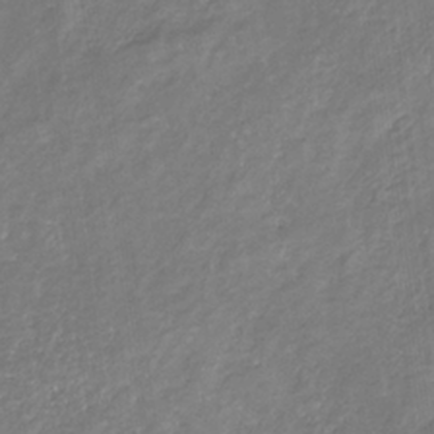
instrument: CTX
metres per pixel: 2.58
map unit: eHb
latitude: -30.9730
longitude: 67.4076
